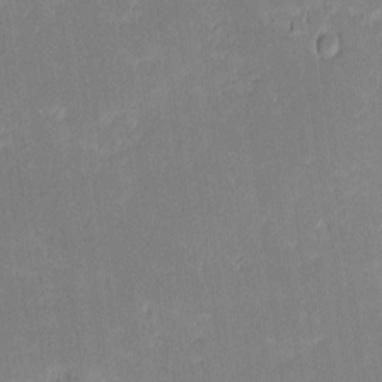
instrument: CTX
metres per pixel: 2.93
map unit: eHh
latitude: -1.5588
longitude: -83.6316
